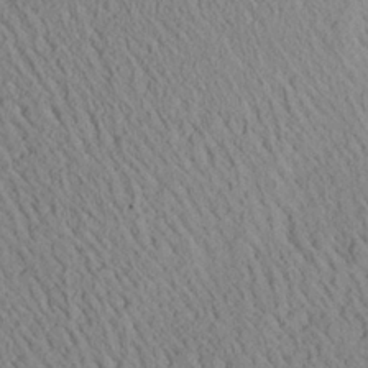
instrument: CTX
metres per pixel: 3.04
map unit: Aa
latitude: 25.3481
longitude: -133.9339
